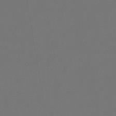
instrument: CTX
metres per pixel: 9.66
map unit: lHb
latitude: -47.7855
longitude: 71.2565
